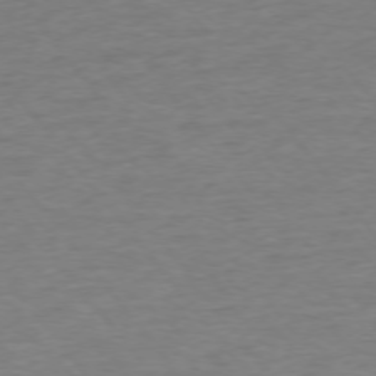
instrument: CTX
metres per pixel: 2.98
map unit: Ap
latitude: -75.5211
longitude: -89.0648
